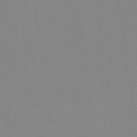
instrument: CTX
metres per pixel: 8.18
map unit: Nhu
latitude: 23.5749
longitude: -63.0081
